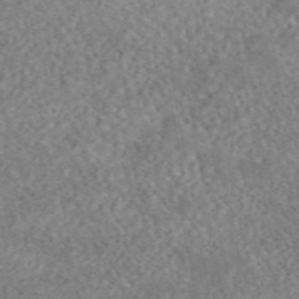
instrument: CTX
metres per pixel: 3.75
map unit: eAb
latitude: 44.8191
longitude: 124.1984
